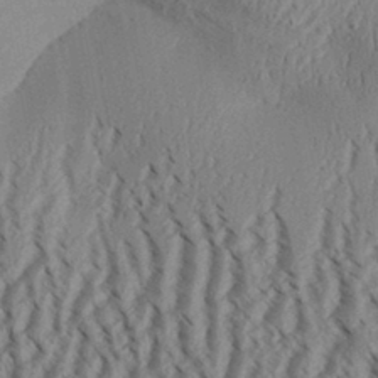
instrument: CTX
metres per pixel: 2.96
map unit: Aa
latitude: 32.1011
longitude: -136.6869
